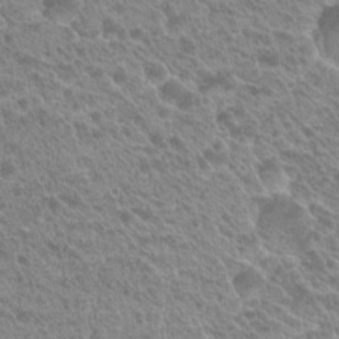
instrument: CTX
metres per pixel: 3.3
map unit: Hto
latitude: 21.7450
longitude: -38.1011
